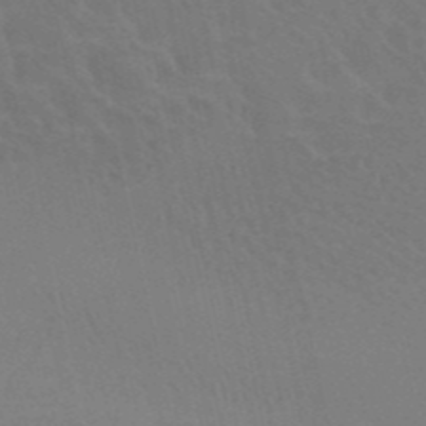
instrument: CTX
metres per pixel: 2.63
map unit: HNb
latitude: -52.8974
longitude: -50.9513
